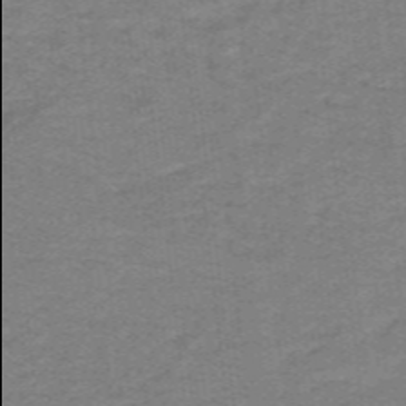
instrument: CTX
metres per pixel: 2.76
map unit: lHb
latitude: -41.5210
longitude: 54.0094
